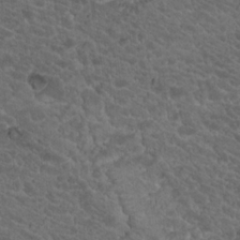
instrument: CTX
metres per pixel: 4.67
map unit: Hto
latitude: 19.1025
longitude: -34.6112
